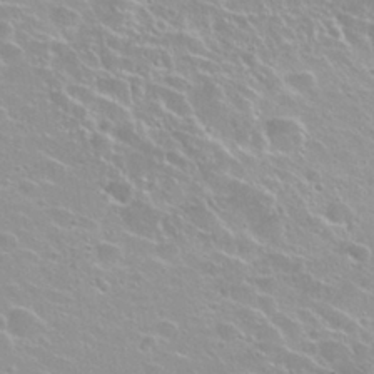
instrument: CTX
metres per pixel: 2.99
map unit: Nhu
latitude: 27.6694
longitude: -50.8191
